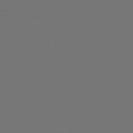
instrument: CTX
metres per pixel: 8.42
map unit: Hpe
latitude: 75.4426
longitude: -124.3845
